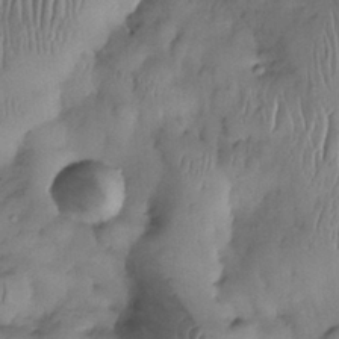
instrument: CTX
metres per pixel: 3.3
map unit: eHh
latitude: -23.3321
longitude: 15.8801
